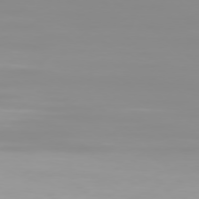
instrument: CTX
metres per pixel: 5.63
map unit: Ap
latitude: -78.7463
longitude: -96.1011
